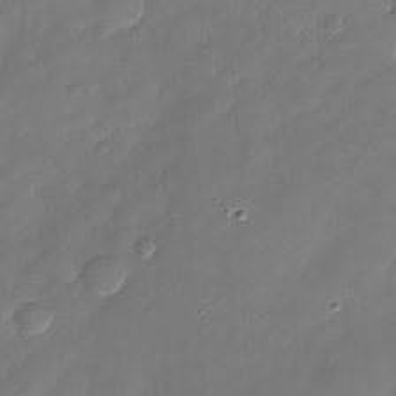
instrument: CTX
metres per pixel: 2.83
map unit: Nhu
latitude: -28.1228
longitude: -72.5735
